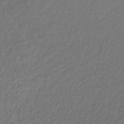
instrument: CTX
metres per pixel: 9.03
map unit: lHb
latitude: -38.8219
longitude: 70.4062
